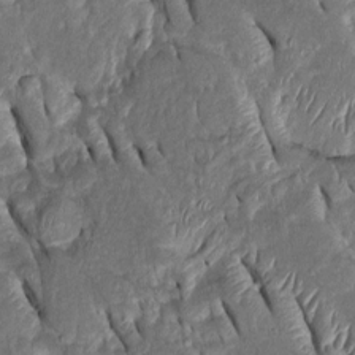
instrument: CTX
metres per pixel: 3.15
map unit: Htu
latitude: -1.3699
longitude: 149.7289
